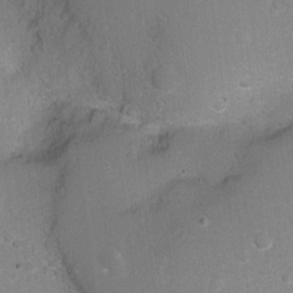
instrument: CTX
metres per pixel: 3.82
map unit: Ht
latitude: -2.4817
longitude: -28.6301
